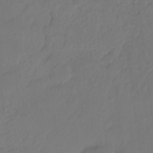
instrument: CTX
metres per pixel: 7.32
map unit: Hto
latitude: -7.8989
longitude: -47.0648
